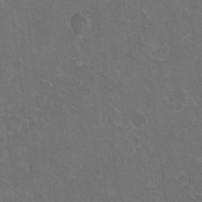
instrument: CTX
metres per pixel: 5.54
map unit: Hto
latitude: 3.9150
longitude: -32.1011
